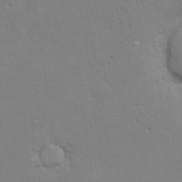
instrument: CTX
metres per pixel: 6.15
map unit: eHh
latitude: 16.6113
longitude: -66.4034
